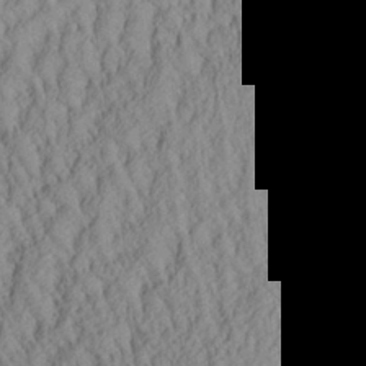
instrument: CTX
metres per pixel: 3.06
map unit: Aa
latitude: 26.3656
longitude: -135.5371
